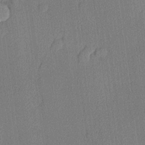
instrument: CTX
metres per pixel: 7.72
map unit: lHvf
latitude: 20.3279
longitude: 141.4643
